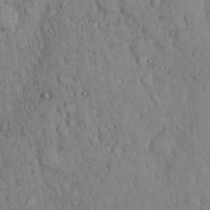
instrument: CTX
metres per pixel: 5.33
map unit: Hto
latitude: 18.4412
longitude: -60.5545
